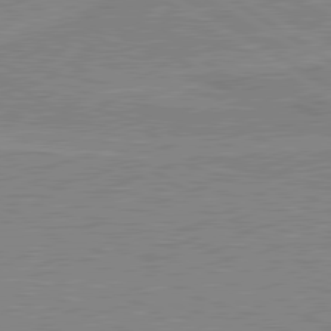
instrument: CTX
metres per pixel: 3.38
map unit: lApd
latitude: 80.3467
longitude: 123.9367
